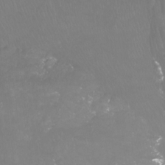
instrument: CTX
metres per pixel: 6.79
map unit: Htu
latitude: -12.8219
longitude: -46.2145
